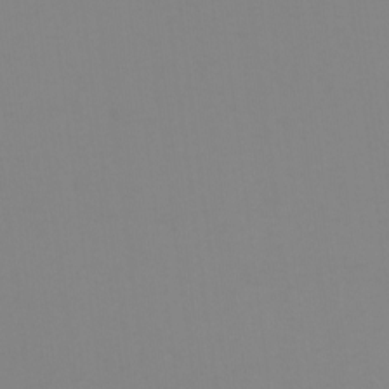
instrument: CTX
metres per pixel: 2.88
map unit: Nhu
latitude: -8.0094
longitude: -95.0081
